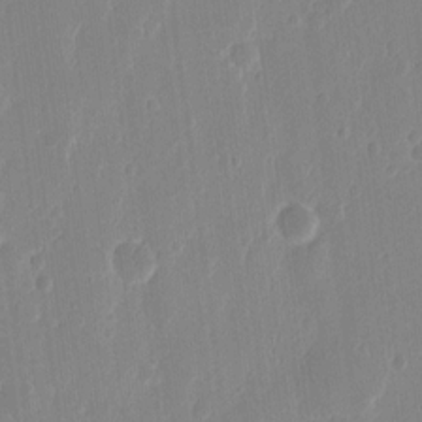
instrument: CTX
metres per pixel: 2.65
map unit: eHh
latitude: 12.4034
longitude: -70.7057
